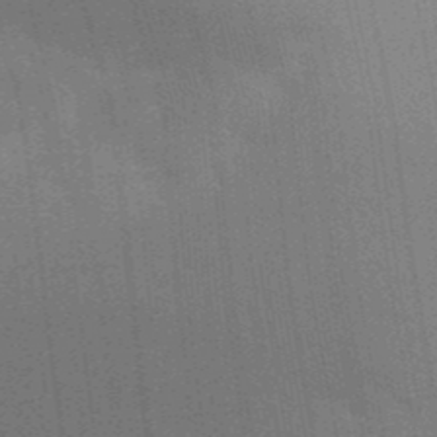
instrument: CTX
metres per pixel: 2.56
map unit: Aa
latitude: 33.0458
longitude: -143.1970
